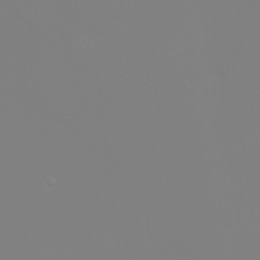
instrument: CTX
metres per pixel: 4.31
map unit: eHh
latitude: -2.4628
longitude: -75.7828
